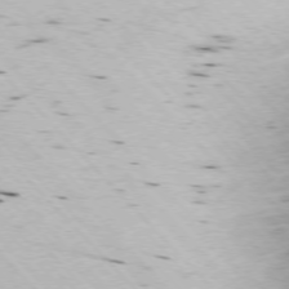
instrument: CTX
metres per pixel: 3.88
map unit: Ap
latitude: -76.6518
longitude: -60.0444
